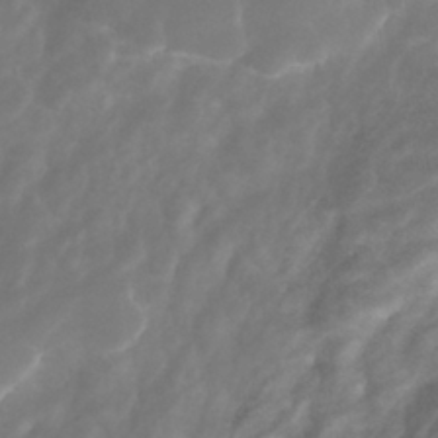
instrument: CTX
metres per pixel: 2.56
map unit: ANa
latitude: -41.6155
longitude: 105.1620
